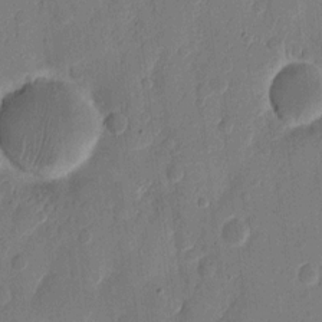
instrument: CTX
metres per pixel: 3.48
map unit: eHh
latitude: 11.3293
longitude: -68.9703
